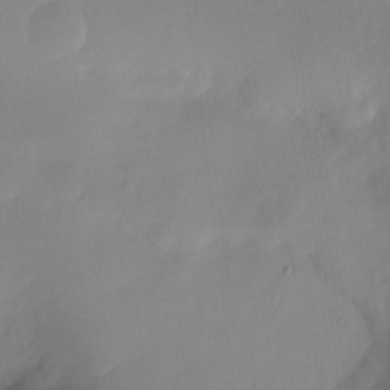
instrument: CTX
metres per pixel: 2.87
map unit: Ht
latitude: -14.9731
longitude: -51.9339
